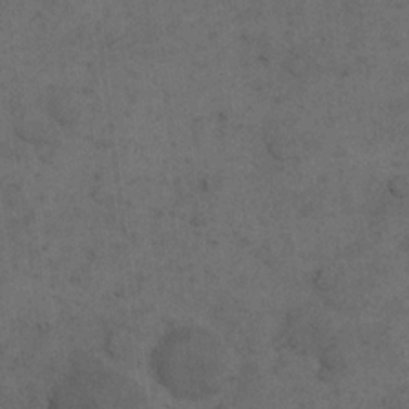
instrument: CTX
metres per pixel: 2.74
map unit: eHh
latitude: 19.2726
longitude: -63.5749
